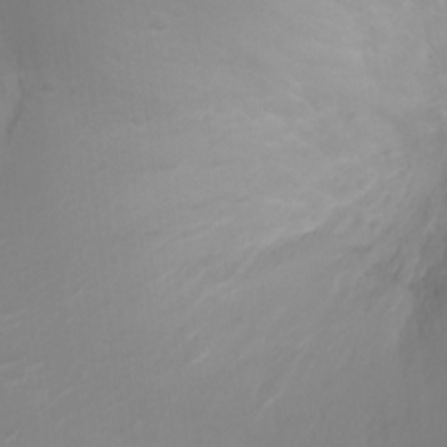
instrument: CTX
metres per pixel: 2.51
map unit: Ht
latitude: -2.8030
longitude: -16.5735
